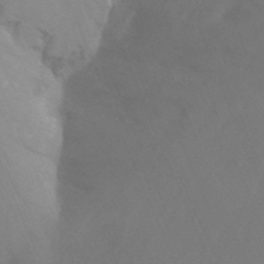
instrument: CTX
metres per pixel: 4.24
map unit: Nhu
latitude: -14.1417
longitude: -56.1577
